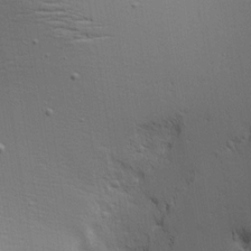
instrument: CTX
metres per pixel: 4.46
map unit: Aa
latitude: 18.3467
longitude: -125.2348
